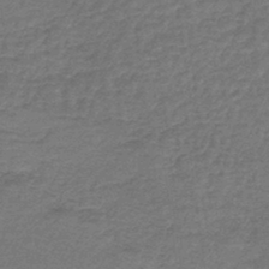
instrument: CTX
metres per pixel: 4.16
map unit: lHb
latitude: -42.9730
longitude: 66.5952
